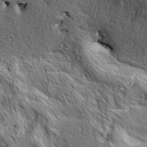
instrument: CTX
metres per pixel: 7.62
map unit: Hve
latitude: 32.1011
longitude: 148.8597
